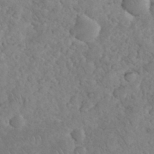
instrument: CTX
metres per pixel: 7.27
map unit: eHh
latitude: 35.0080
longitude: -64.7435
